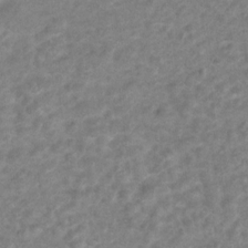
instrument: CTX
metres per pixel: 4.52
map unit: Hto
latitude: 6.9514
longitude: -31.4616
